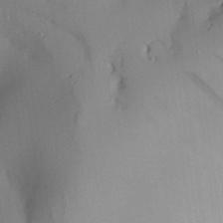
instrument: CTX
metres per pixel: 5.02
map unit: Aa
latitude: 24.6868
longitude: -132.8758
